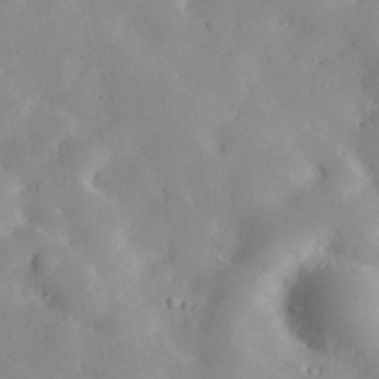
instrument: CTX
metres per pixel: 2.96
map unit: lHvf
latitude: 36.0633
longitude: -90.6302
